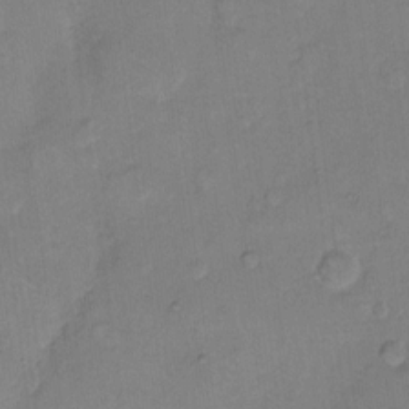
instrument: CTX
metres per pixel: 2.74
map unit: eHh
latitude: 10.9514
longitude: -64.4790
